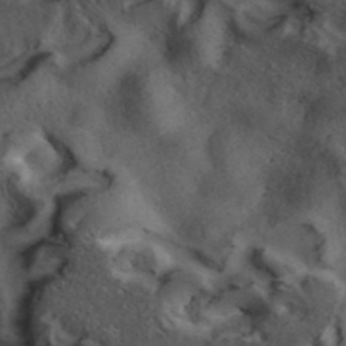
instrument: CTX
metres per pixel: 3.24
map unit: ANa
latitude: 40.0255
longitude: 17.9745
